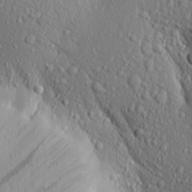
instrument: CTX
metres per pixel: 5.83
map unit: Aa
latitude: 17.7828
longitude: -147.7828
